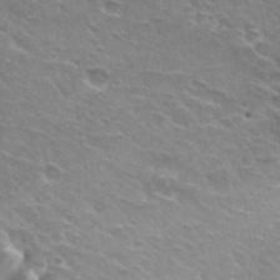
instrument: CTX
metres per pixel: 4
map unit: Hto
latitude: 29.9906
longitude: -42.4223
